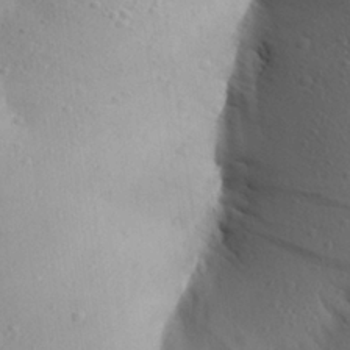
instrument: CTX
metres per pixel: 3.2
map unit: Aa
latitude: 25.1214
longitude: -148.2711
